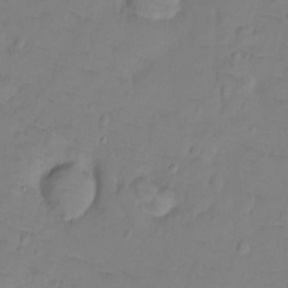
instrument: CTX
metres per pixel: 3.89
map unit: Ht
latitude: -9.2565
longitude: -36.0822
